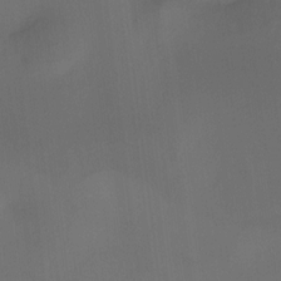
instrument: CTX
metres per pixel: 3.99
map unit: HNhu
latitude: 9.3671
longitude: 9.8044
